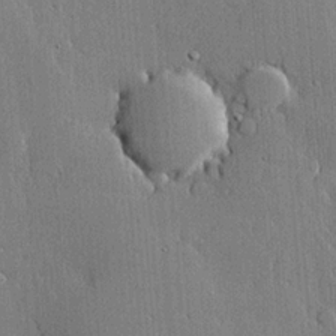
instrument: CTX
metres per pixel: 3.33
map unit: lHvf
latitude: 20.2523
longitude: 145.8800
